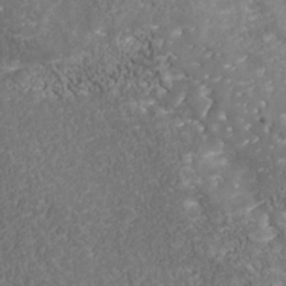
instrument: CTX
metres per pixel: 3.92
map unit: Nhu
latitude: -39.2187
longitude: -83.6882
